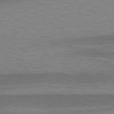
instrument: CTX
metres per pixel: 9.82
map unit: lApd
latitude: 79.5560
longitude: -94.2334
